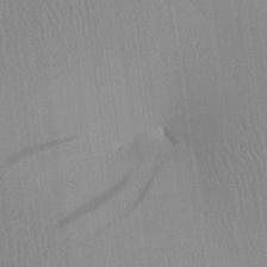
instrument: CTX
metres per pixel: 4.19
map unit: Aa
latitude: 24.4790
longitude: -135.8583
